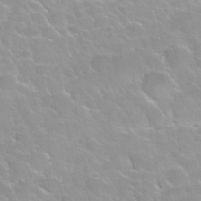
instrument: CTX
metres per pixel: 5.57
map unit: Nhu
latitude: 30.3657
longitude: -54.7435
